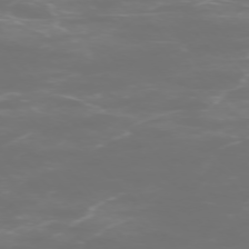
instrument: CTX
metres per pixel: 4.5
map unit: Ap
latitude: -75.1809
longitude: -76.2711
